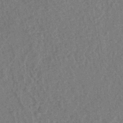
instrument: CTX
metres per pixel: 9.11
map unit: eHh
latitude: -40.1417
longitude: -27.1403
